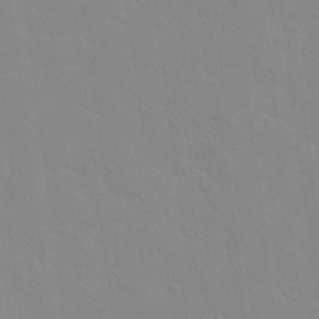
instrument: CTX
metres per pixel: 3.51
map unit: Hto
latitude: 16.8002
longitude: -39.3859
